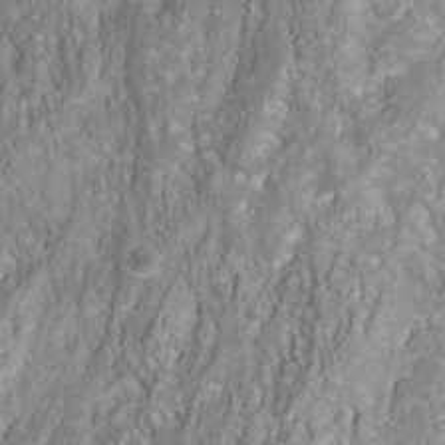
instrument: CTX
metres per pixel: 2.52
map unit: Nhu
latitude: -40.5385
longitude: -85.1592
